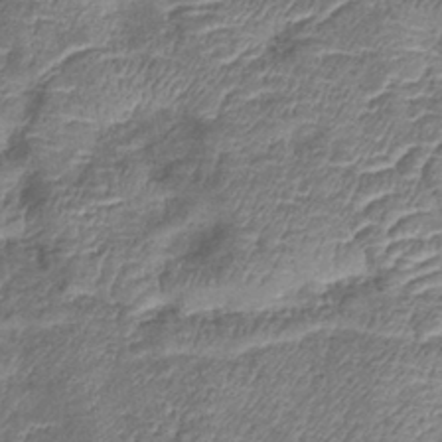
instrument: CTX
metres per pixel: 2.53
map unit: eHb
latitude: -39.9367
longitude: 76.5763
